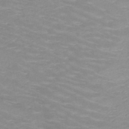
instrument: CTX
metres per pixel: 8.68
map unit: HNb
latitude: -48.3496
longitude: -46.6302
